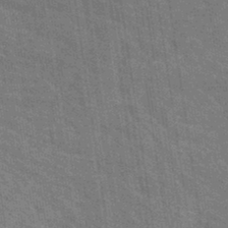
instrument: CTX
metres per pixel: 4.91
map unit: lHb
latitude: -40.8786
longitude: 75.7856
